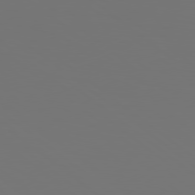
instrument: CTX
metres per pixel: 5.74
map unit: Hpe
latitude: 78.4790
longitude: -175.3293
